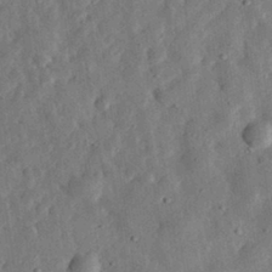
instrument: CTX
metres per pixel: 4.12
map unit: eHh
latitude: 31.8584
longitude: -76.3845
